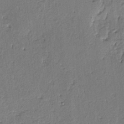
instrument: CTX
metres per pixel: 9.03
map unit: lAvf
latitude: -5.4454
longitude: -113.6694
